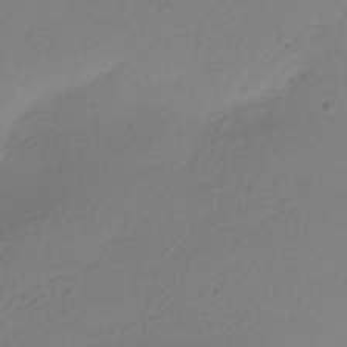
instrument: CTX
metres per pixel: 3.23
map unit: HNhu
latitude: -42.1416
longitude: 96.9920
